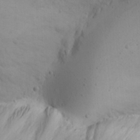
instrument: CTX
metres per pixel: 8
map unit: Ave
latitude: 23.3671
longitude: -135.6694
